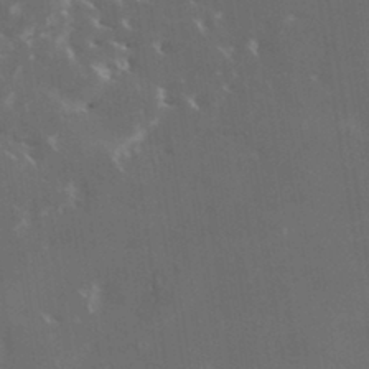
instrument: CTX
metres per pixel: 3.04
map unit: HNhu
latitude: 4.4223
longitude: 13.5399
